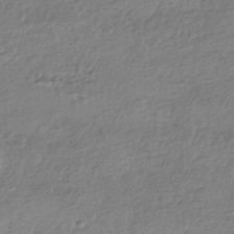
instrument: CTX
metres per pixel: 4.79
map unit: HNhu
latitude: -44.0850
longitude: 97.4077
